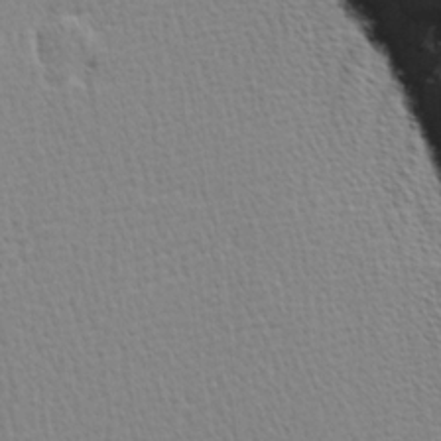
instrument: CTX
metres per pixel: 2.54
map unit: Hve
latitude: 1.6505
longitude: -125.0080
